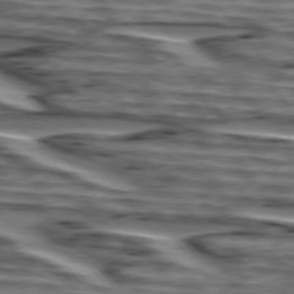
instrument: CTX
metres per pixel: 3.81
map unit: lApd
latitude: 75.3671
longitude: -72.8758
